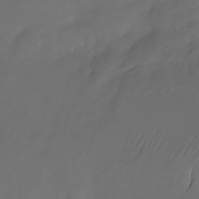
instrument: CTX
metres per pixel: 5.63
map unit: Nhu
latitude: -22.9920
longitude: -71.8583
